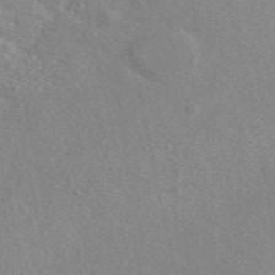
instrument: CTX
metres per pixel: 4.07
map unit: eAb
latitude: 48.4034
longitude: 113.5021
